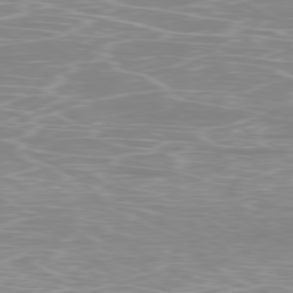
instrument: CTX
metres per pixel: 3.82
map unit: Ap
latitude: -80.1984
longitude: -59.8394
